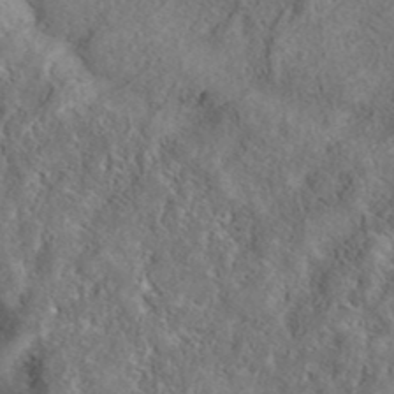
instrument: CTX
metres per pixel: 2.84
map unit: eAb
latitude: 39.5560
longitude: 112.8219
